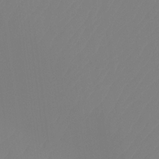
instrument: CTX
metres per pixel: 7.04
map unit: Ht
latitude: -14.3684
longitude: -50.1766
